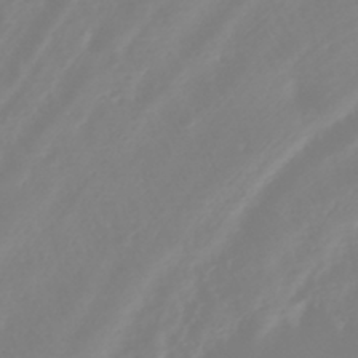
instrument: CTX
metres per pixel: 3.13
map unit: HNhu
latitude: -40.8975
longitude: 100.5762
